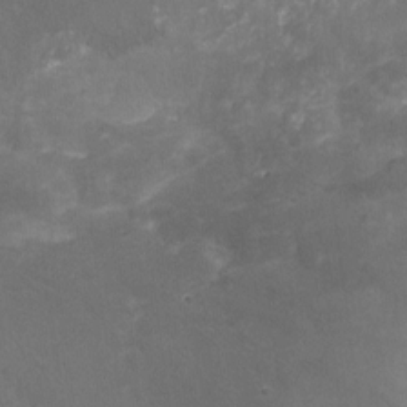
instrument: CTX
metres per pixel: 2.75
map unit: Nhu
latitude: -8.9164
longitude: -42.9325
